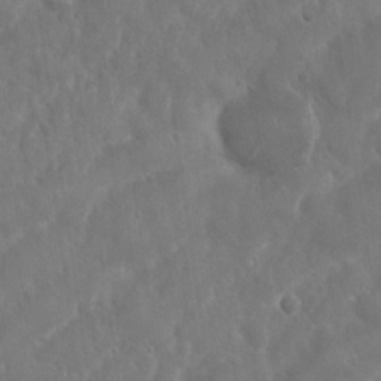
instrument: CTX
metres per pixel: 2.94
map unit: Nhu
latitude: 25.0836
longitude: -62.1956
